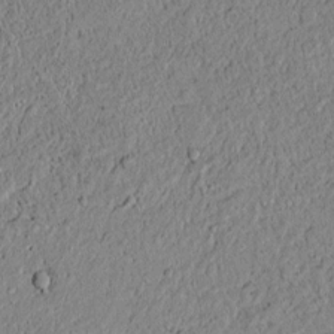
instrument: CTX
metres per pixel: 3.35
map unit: lAvf
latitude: 6.2145
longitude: 167.5210
